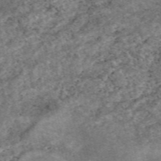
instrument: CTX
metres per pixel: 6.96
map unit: eAb
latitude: 48.6679
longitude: 121.7477
